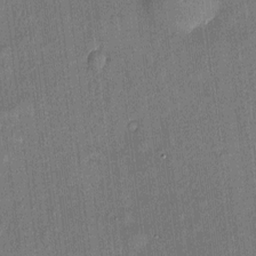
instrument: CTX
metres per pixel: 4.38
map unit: eHh
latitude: 4.5546
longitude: -74.3278
